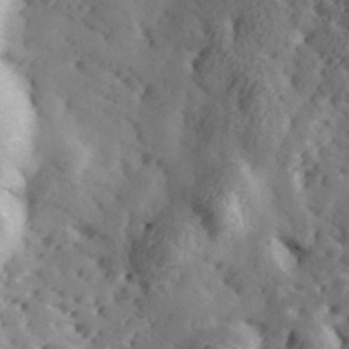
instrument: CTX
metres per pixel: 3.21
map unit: Hve
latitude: 33.3293
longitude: 149.8990
